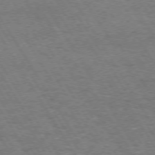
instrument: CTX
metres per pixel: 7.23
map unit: Hpe
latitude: 72.5735
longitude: -123.8205
